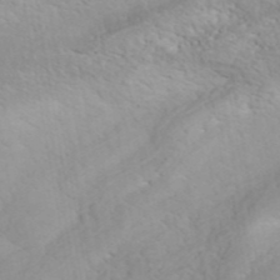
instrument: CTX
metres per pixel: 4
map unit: ANa
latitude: 41.8394
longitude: 52.9352
